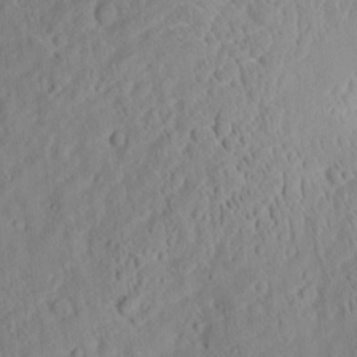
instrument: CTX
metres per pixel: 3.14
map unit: Aa
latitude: 8.9136
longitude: -135.5182
